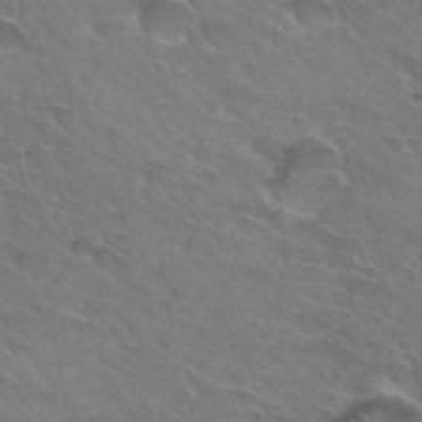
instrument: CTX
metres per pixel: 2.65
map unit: Hto
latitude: 32.2523
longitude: -46.1389
